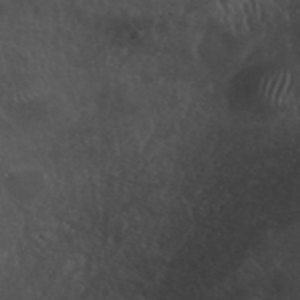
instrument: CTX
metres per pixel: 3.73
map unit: ANa
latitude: 42.2901
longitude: 54.2551
